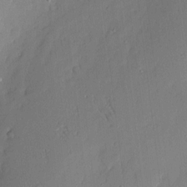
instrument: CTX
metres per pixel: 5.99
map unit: eHh
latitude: 3.6316
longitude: -76.4223
